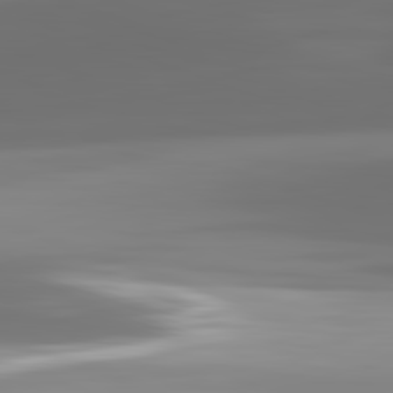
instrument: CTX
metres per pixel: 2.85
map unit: lApd
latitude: 82.7057
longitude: -135.5938
